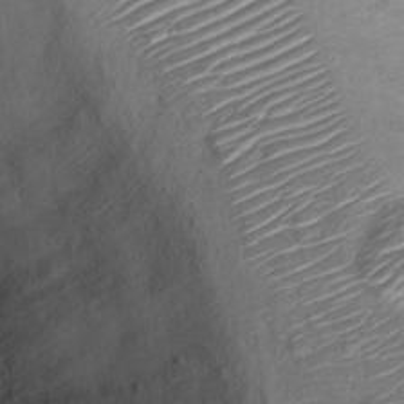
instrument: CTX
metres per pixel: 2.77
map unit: Ht
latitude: 14.9325
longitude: -41.1781
